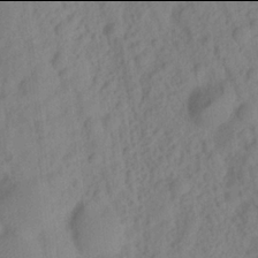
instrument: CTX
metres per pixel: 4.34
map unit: Ave
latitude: 21.9906
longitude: -137.7261
